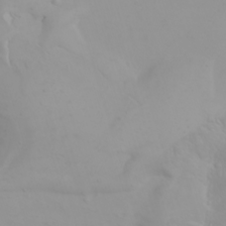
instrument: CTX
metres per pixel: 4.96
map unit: Nhu
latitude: -4.5384
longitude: -85.5560
